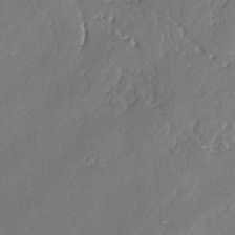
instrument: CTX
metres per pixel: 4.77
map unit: lAvf
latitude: -2.4440
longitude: -106.6490
